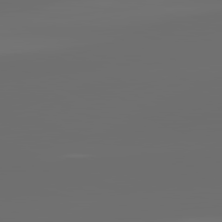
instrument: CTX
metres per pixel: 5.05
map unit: lApd
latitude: 82.1577
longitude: -164.1011
